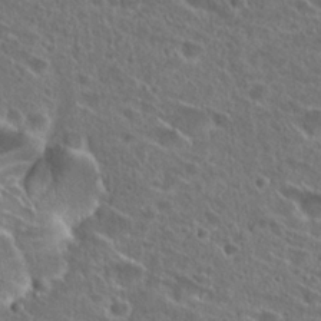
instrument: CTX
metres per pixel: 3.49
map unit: Hto
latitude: 25.8961
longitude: -46.3468
